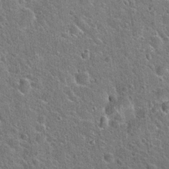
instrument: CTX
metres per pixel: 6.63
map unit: Hto
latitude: 22.3845
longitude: -51.0836
